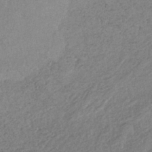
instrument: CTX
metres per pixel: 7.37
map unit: lHb
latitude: -40.2928
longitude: 68.8974
